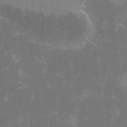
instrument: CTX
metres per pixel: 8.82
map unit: eHh
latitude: -2.5006
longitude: -86.1200
